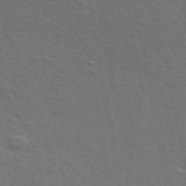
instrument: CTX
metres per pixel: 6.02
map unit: ANa
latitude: 47.8962
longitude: -76.5168
